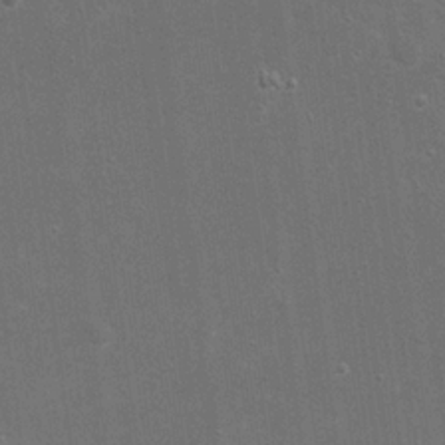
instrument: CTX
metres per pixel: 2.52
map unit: eHh
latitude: 20.8002
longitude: -68.3467
